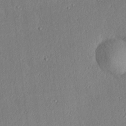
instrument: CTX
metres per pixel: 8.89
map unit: Hve
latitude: 19.0080
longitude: 149.6911
